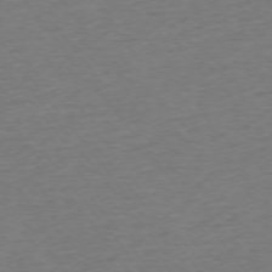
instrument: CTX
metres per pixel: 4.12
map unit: Ap
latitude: -75.1809
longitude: -88.9703
